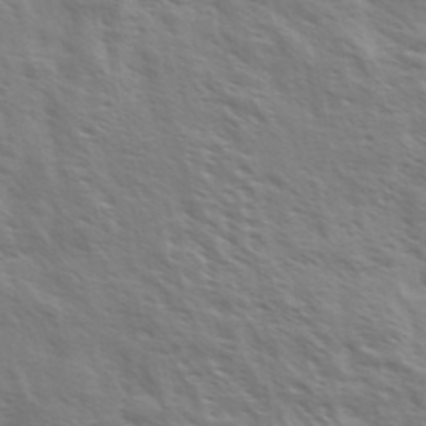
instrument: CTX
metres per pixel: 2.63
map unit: Ave
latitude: 37.3482
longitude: -111.1970
